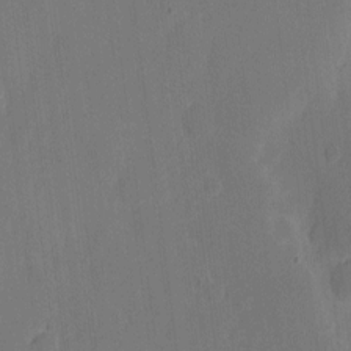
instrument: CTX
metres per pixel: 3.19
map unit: eHh
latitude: 6.5924
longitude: -66.6490
